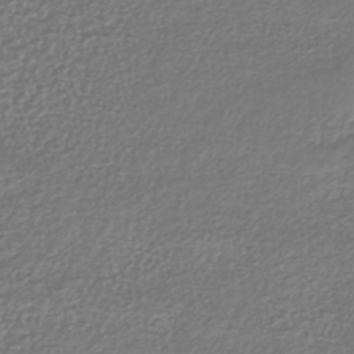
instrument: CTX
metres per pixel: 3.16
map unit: lHb
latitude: -41.3132
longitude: 72.4062
